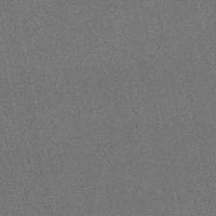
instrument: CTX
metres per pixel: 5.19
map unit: eHb
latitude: -50.3117
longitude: 79.5588
